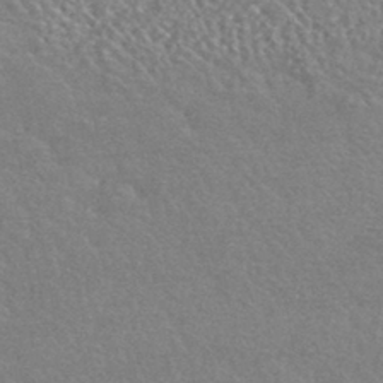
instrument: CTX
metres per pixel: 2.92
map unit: HNhu
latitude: -42.4817
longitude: 92.6518
